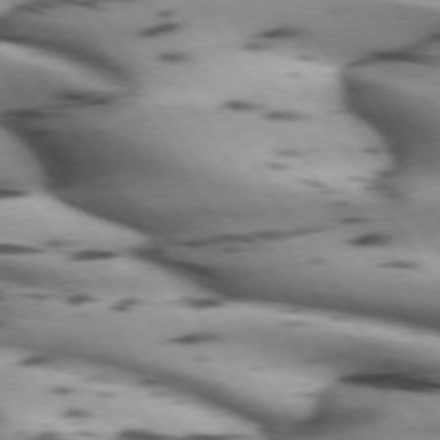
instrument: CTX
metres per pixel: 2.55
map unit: lApd
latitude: 72.4412
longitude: -53.3104
